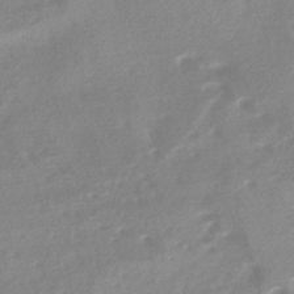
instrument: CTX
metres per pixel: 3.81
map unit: HNhu
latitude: -42.0849
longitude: 91.2565
